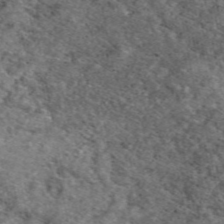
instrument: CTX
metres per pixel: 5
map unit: eAb
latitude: 49.5749
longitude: 111.7099
